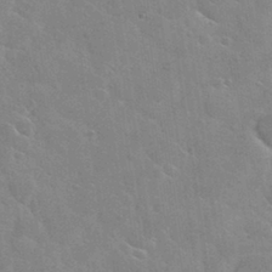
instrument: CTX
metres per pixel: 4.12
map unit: Nhu
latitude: 31.6316
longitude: -53.9150
